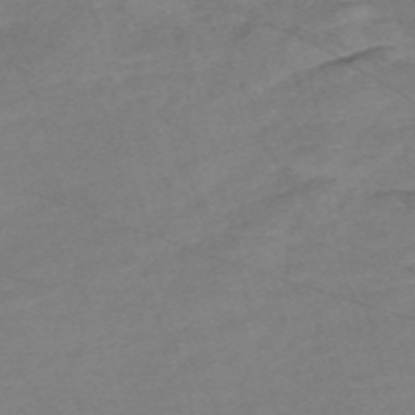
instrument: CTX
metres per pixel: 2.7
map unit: Nve
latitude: -58.0283
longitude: 61.2943
